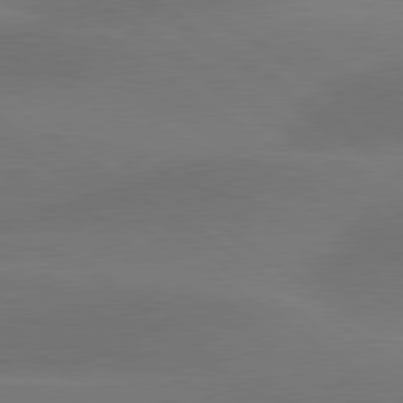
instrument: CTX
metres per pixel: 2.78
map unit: lApd
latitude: 79.8395
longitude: -90.1578
